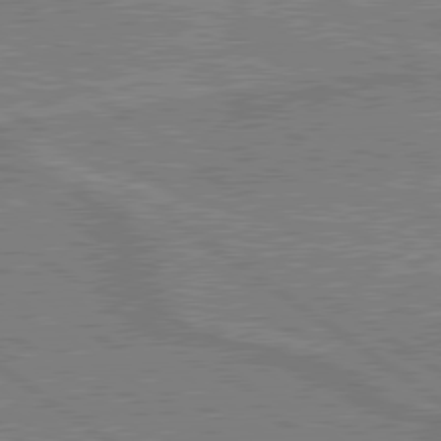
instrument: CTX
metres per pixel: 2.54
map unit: lApd
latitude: 79.8017
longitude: 167.0108
